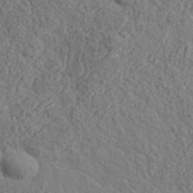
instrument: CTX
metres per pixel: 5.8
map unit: lHvf
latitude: 37.6505
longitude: -90.5924
